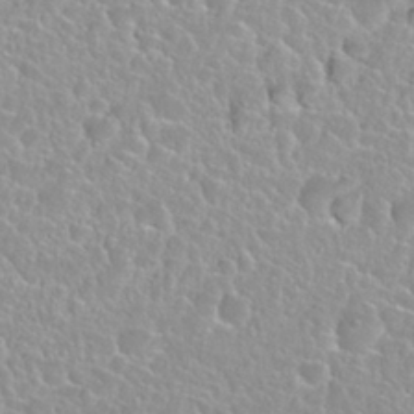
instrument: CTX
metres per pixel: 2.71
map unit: Nhu
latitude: 27.7828
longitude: -51.7827
